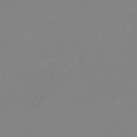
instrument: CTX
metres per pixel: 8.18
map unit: eHh
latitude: -62.5573
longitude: 49.3321
